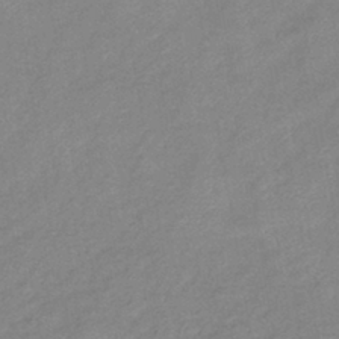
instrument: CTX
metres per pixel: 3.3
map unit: eHb
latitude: -40.0850
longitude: 79.4454
